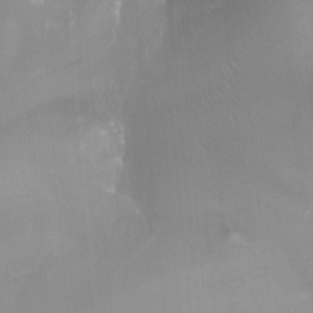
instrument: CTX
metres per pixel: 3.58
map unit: Ht
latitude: -17.2943
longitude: -41.6882
